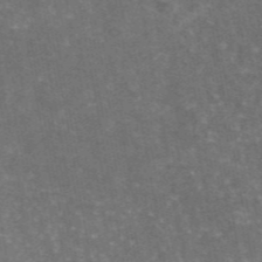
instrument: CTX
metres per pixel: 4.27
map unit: eAb
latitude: 45.7449
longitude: 119.8044
